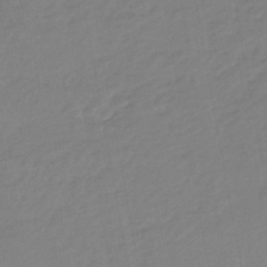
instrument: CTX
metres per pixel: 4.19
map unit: HNhu
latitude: -46.5573
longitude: 92.8408
